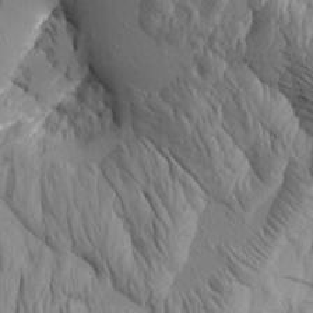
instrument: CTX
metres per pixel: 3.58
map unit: Aa
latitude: 7.4426
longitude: -129.0647
